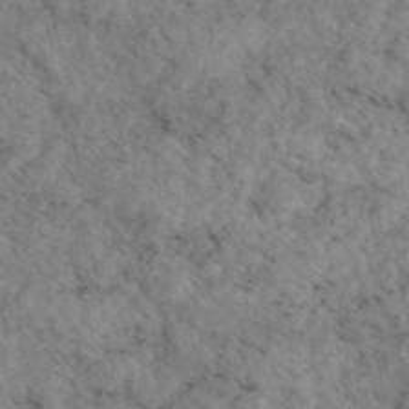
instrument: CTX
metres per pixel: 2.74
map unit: eAb
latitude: 44.7057
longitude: 114.6518
